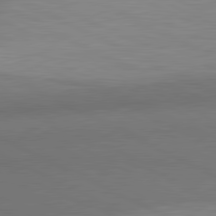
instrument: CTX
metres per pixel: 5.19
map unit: lApd
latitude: 81.0269
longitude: 139.4077
